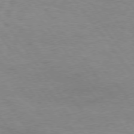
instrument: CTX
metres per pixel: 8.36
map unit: Hpe
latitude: 74.8569
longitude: -143.2159
